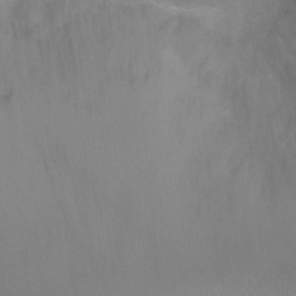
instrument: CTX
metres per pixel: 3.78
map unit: Ht
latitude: -6.2361
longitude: -21.5938
